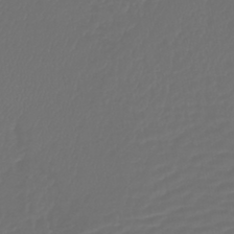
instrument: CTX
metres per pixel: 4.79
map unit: lHb
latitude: -43.0297
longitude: 76.9542
